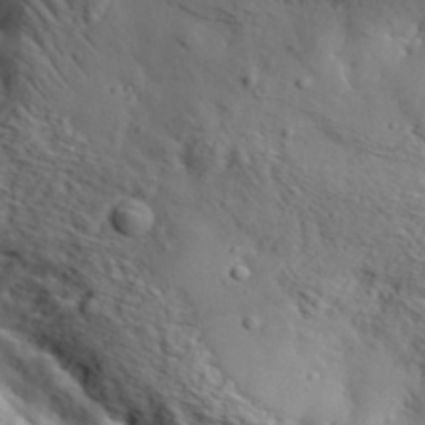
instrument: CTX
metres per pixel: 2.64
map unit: eHh
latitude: 36.8380
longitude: -80.6490
